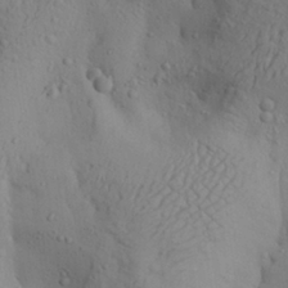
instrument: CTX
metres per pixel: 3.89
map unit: Aa
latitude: 28.1578
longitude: -132.2712
